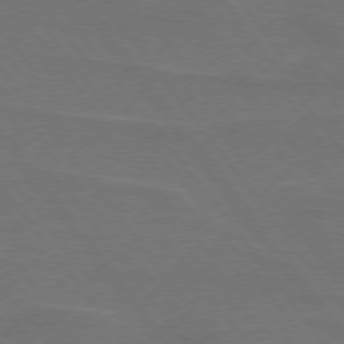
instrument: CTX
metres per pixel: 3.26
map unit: lApd
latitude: 74.9514
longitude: -57.4426
